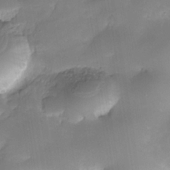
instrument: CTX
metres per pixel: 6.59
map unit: Nhe
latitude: -35.5777
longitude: -145.4615
